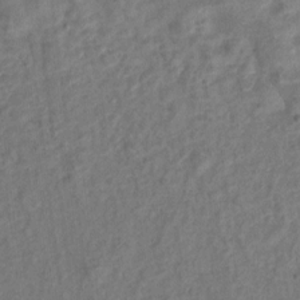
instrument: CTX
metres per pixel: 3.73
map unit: Hto
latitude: 6.9325
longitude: -31.7261
